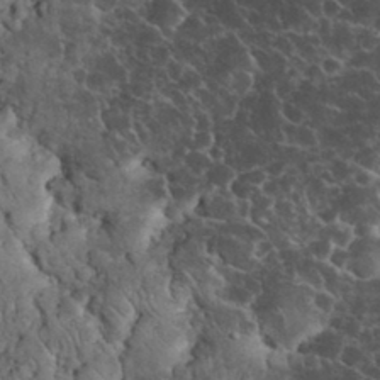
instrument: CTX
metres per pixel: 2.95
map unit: eHh
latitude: 33.4615
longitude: -65.6127
